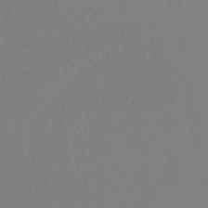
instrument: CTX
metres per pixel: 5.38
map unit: HNb
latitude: -36.8030
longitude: 58.1416
